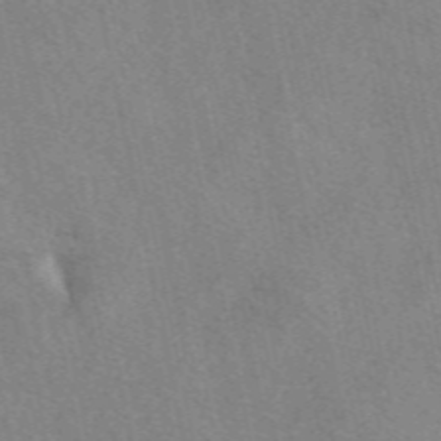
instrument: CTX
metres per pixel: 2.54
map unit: eAb
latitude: 49.8772
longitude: 116.4440
